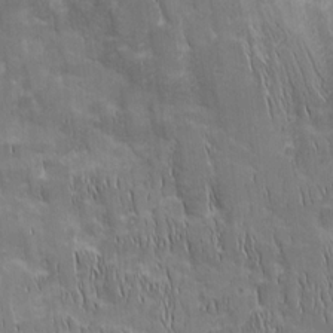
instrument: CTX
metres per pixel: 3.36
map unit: Nhu
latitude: -5.6344
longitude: -152.3467
